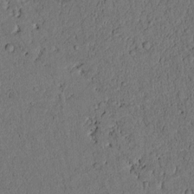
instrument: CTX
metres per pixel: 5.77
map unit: lAvf
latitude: 4.4979
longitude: 169.3698
